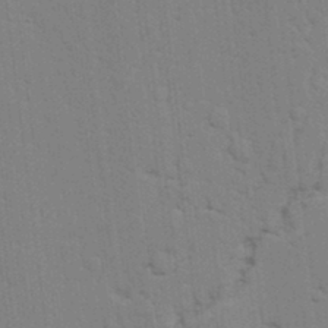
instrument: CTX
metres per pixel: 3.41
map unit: lAvf
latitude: 25.1403
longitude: -111.7072
